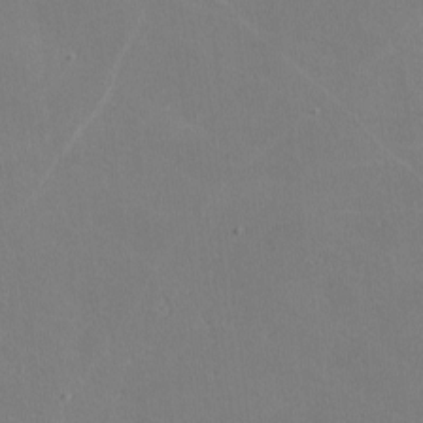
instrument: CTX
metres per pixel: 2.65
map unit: lHvf
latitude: -9.9178
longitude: -99.9906
